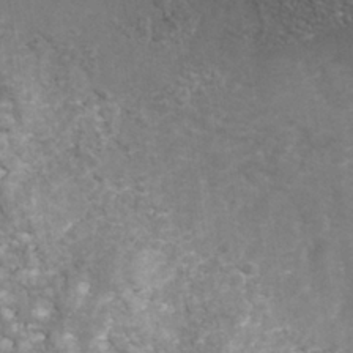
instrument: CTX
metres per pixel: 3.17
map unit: Nhu
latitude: -39.1431
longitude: -81.4615
